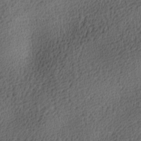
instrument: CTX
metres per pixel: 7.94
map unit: lAa
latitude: -8.5952
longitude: -125.3103
